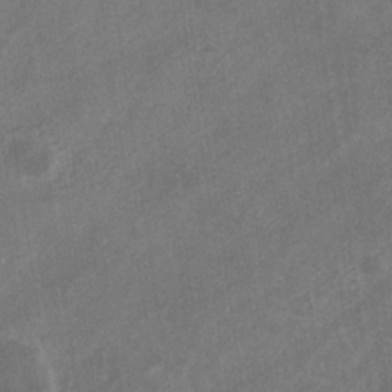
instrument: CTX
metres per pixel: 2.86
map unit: eHb
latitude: -31.5777
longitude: 71.5021
